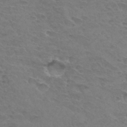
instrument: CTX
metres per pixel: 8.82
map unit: Hto
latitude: 33.4804
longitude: -45.7072
